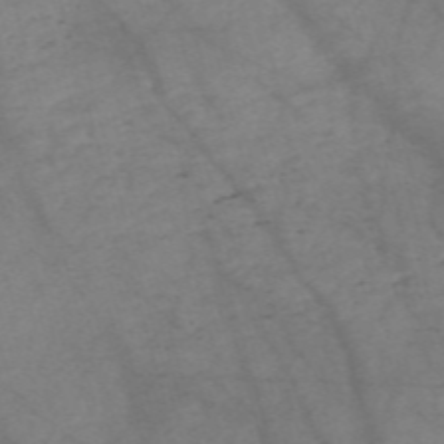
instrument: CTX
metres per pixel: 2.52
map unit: Nve
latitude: -59.4076
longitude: 64.4818
